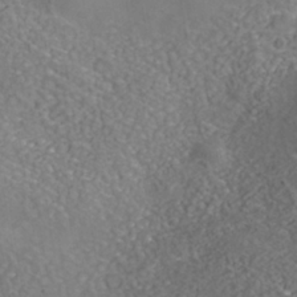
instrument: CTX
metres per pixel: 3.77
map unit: Nhe
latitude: -40.5763
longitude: -99.6504
